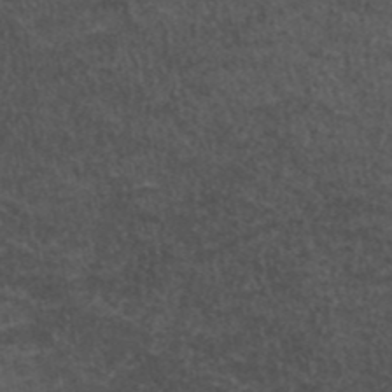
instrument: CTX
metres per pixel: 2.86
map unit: ANa
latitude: 42.9703
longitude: 24.7274
